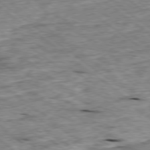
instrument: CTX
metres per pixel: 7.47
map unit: Ap
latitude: -79.2565
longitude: -88.5546
